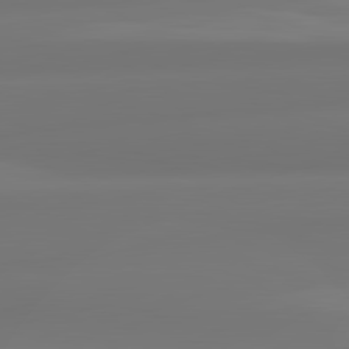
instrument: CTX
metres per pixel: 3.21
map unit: lApd
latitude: 81.9150
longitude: -172.3089
